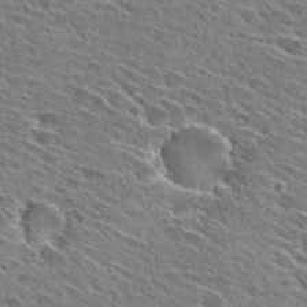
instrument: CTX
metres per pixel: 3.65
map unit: Hto
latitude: 28.2522
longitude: -43.1592
